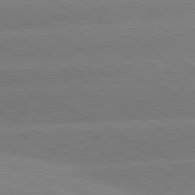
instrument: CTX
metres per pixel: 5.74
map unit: lApd
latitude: 80.9325
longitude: -150.4412
